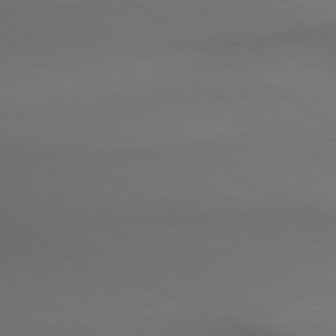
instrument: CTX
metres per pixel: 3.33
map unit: lApd
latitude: 79.9339
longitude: -174.7246
